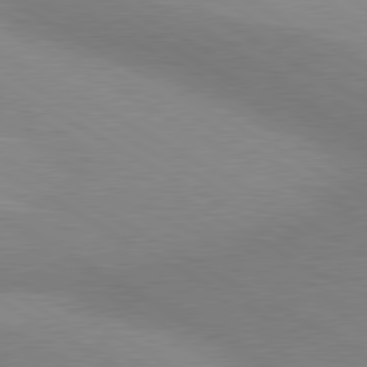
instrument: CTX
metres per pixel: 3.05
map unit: lApd
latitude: 80.4412
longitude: 125.5588
